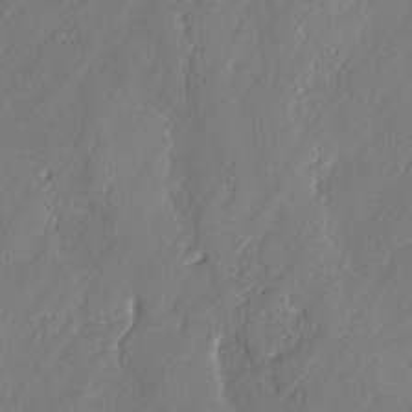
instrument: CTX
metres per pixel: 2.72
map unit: lAvf
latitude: -2.2928
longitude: -106.5924
